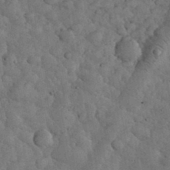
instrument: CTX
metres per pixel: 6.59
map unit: eHh
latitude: 34.2144
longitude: -68.2334
